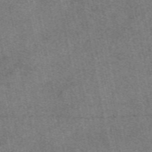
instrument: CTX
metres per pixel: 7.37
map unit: eAb
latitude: 48.4223
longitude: 108.1795
